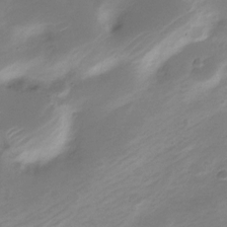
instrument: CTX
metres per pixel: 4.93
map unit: Nve
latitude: -21.1998
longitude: 107.2376
